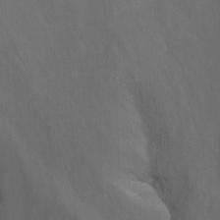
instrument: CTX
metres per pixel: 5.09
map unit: Nhu
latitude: -13.9178
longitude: -64.5357
